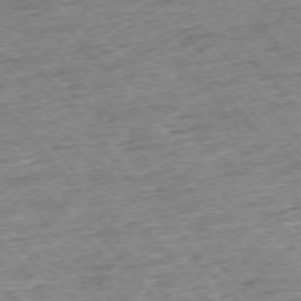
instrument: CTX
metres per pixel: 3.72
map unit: Ap
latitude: -75.6344
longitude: -88.0633
